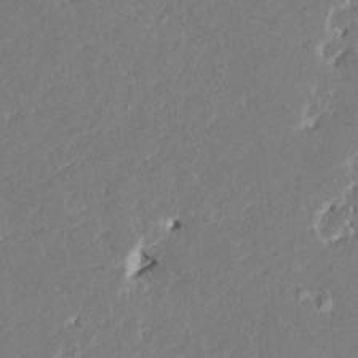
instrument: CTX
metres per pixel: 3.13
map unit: HNhu
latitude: 7.8394
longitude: -5.6883
